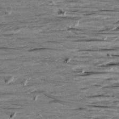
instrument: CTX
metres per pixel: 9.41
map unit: Aa
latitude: 9.3482
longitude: -139.7072
